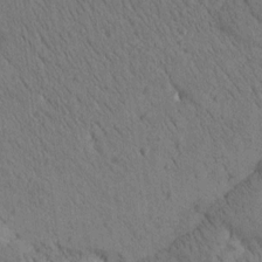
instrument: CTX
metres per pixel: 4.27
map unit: Htu
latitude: -0.6897
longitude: 174.4628
